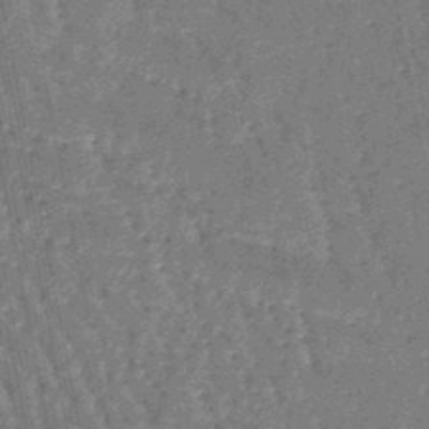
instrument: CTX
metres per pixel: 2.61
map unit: lHb
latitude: -47.1053
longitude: 78.4818
